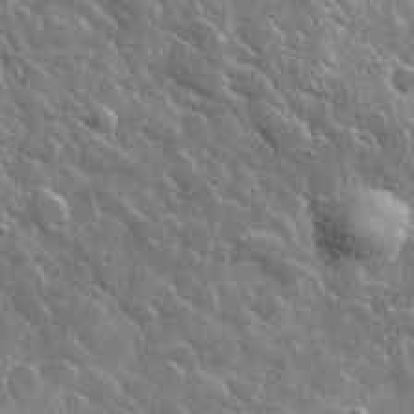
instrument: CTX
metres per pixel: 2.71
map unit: lHvf
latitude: 36.3467
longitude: -88.9892
